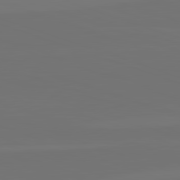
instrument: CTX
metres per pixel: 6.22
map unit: lApd
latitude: 82.3845
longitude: 144.6141
